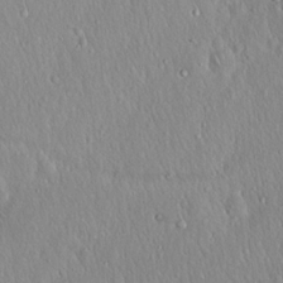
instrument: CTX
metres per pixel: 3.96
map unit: Hto
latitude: 16.9892
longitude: -57.7449
